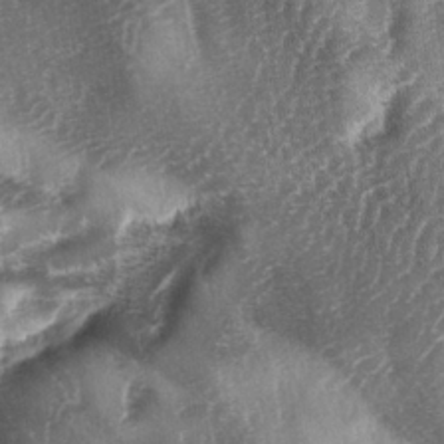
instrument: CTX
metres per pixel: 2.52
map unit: lAa
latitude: -4.5951
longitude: -126.6302
